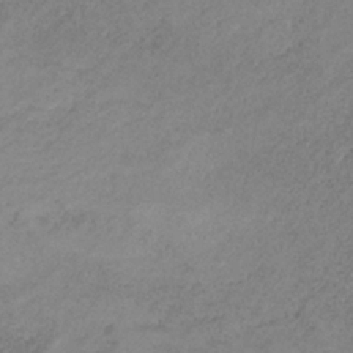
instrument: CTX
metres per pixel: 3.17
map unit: HNb
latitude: -32.1984
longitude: 60.2173
